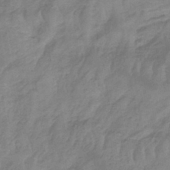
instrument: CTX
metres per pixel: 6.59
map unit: lHb
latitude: -40.0661
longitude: 66.8786
